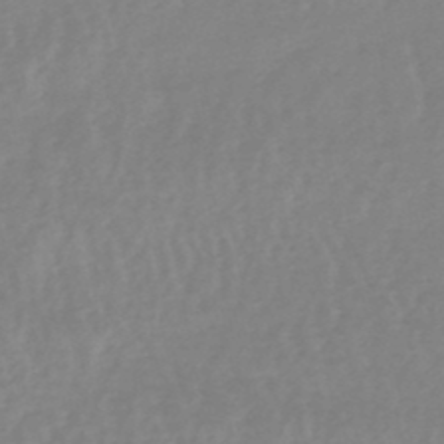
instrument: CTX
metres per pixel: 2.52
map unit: lHb
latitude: -48.7275
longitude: 77.5966
